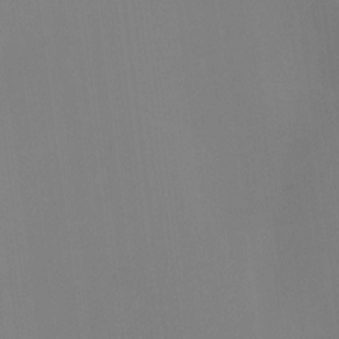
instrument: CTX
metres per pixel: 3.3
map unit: Nhu
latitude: -12.6141
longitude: -73.0270
